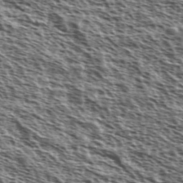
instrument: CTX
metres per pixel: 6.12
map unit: Ave
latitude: 38.4412
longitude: -111.0081
